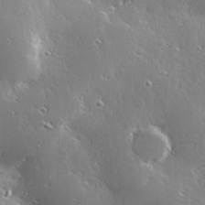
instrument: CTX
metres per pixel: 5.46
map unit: Hve
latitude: 28.4790
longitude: -92.8002
